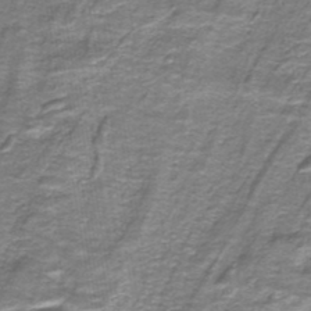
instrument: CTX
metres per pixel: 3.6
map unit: lHb
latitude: -40.5007
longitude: 56.2550
